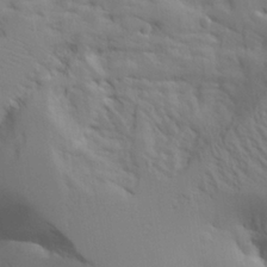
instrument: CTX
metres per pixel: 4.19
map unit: Aa
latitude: 21.4616
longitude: -124.3278
